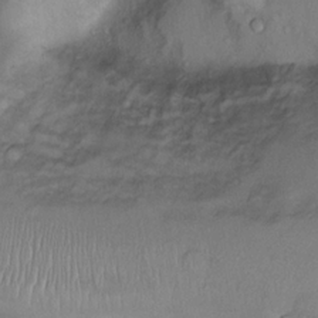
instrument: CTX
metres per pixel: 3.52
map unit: Nhu
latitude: 12.2901
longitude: -28.7813
